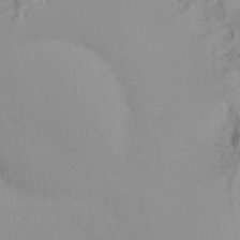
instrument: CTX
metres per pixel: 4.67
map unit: Ave
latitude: 9.4615
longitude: -103.0269
